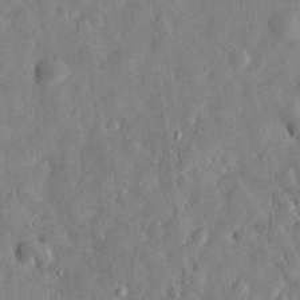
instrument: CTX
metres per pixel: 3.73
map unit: eHh
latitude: 30.6113
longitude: -75.2726
